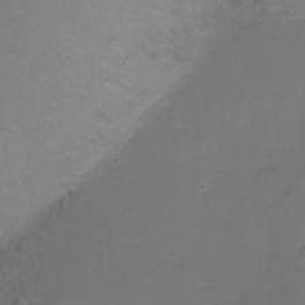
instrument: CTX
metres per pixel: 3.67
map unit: Ht
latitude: 0.2333
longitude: -37.8772
